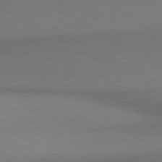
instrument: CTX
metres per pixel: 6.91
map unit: lApd
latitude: 80.7624
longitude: 155.8234
